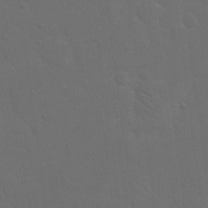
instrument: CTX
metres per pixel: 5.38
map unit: eHh
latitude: 19.1403
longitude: -66.1199
